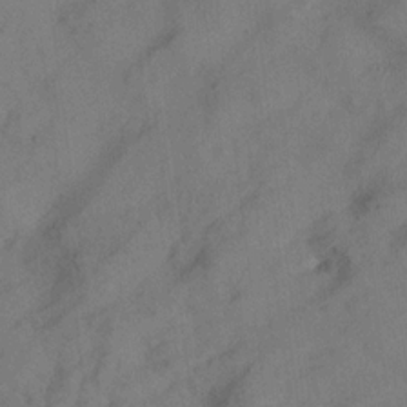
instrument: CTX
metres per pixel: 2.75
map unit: lHvf
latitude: 14.8569
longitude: 178.4062
